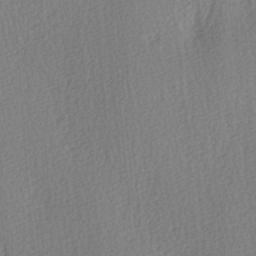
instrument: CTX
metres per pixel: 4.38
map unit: lAa
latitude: 3.6316
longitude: -111.8584
